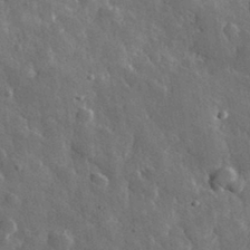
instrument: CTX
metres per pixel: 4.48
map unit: lHvf
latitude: 33.4804
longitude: -87.0647
